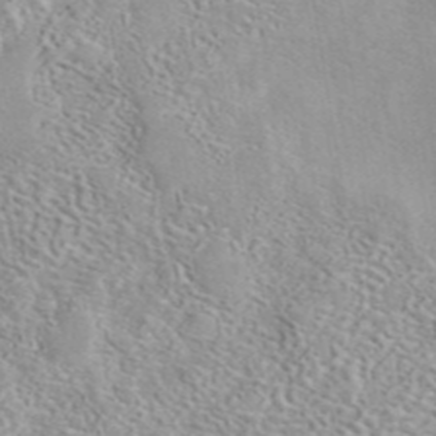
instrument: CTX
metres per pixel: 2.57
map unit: eAb
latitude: 44.4790
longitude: 115.1053
